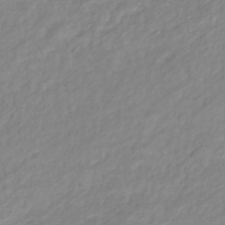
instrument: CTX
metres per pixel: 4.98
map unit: eHb
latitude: -40.0283
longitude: 81.4266
